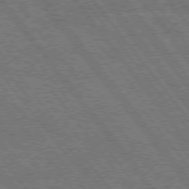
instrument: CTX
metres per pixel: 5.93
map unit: Hpe
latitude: 74.8758
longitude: -149.8017
